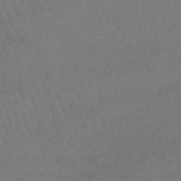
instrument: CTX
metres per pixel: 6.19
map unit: lHb
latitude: -46.2928
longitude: 77.1620
